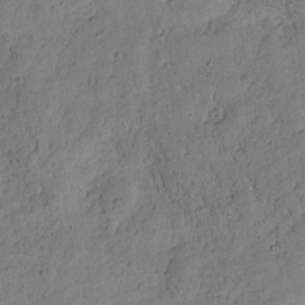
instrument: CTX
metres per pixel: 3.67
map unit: Nhu
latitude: -4.7652
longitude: -151.5749
